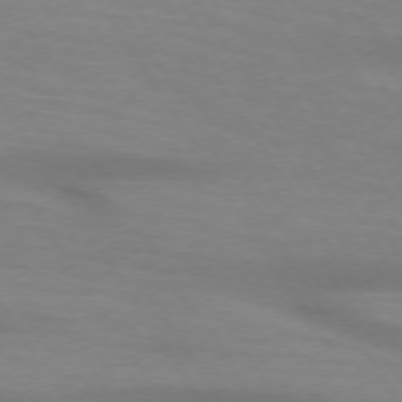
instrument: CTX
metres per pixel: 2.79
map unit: lApd
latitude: 73.5372
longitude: -53.8584
